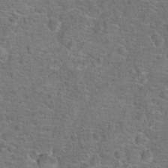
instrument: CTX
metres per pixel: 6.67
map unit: Hto
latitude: 17.7072
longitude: -42.7813
